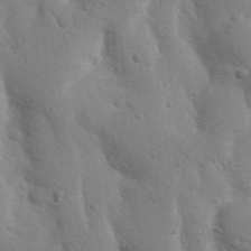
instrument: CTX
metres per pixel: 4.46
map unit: Nhu
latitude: 18.5356
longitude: -76.3845
